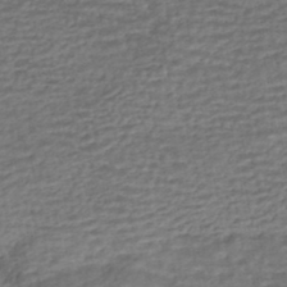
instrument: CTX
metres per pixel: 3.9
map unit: HNhu
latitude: -45.7100
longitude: 102.3684
